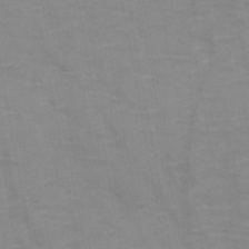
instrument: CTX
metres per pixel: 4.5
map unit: HNb
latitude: -46.9541
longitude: -47.5560
